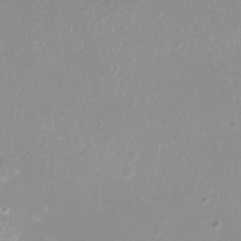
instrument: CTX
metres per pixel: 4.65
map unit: eHh
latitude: -12.1039
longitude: -61.7638
